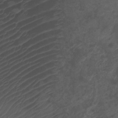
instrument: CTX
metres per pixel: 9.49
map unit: Ht
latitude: 1.4237
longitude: -34.8569
